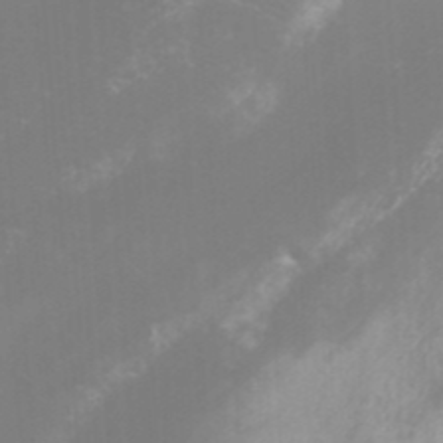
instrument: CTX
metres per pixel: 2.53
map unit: Htu
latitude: -6.1794
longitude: -72.9325
